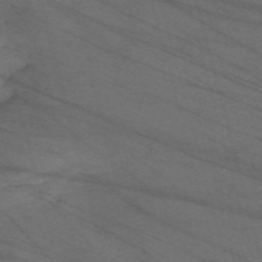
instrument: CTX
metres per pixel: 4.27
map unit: Nve
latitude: -59.5966
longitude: 61.1998
